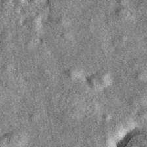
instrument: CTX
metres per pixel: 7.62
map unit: eAb
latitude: 38.7246
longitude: 106.5951
